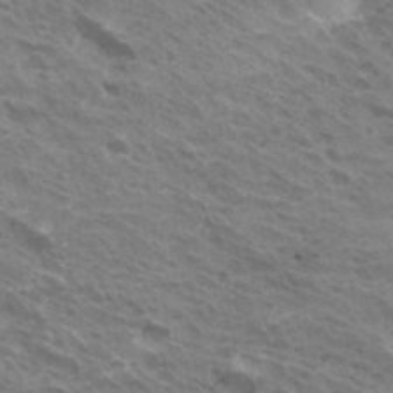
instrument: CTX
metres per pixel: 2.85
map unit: Hto
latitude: 32.6302
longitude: -41.0080
